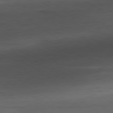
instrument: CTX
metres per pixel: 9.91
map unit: Ap
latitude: -81.2754
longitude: -81.0080
